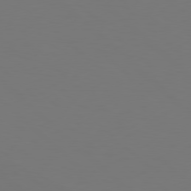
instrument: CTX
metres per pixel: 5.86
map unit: Hpe
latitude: 78.0255
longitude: -121.3671
